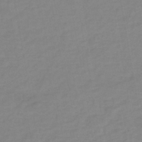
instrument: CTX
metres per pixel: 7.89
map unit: eHh
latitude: -42.8408
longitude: -31.7450
